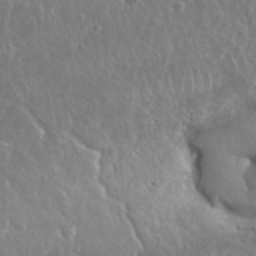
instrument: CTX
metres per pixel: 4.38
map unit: Nhu
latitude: 28.7813
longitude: -63.2915
